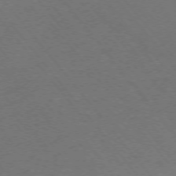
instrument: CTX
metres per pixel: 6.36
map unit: Ap
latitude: -75.8801
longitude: -64.1956
